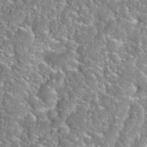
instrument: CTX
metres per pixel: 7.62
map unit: Nhu
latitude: 31.8962
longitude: -51.1403
